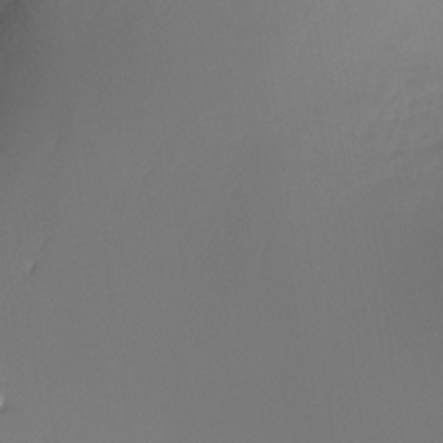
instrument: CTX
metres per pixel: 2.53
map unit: Ht
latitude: -15.7667
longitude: -44.6490
